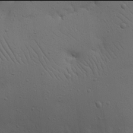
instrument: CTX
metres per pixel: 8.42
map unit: Nhu
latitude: 17.9906
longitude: -78.5357
